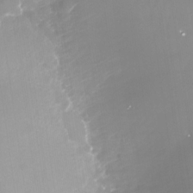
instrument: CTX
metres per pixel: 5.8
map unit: Nhu
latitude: -29.9556
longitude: -78.1200
